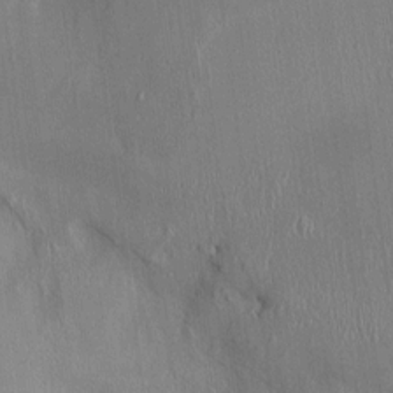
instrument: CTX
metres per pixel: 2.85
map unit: HNhu
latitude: -1.0676
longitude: -7.7639
